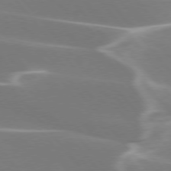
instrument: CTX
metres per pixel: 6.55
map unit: lApd
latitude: 75.6505
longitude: -63.3104
